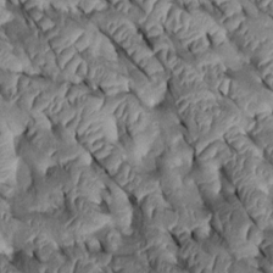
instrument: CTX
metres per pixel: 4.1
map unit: Htu
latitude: 0.4223
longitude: 148.1606
